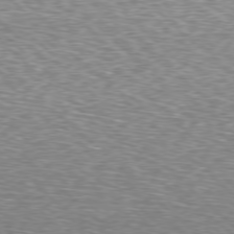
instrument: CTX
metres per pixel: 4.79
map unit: Hpe
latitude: -77.9745
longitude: 16.4629
